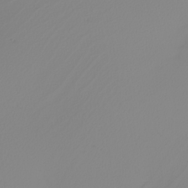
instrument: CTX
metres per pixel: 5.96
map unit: Nhu
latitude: -6.4629
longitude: -94.1767
